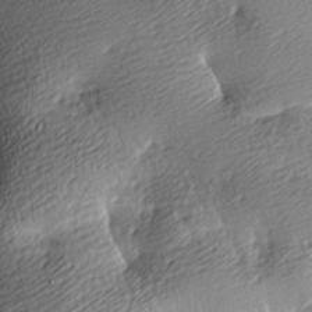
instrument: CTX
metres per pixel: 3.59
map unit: lAa
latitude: -9.3510
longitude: -126.2901
